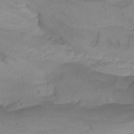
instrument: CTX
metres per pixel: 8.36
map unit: Htu
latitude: -8.4062
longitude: -65.3860
